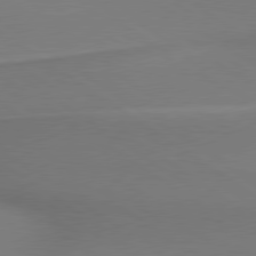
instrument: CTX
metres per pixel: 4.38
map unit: lApd
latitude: 79.5371
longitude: 178.4818
